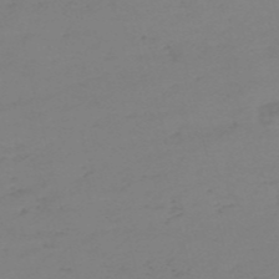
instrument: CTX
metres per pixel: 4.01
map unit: eHh
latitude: -55.1431
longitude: -91.3860
